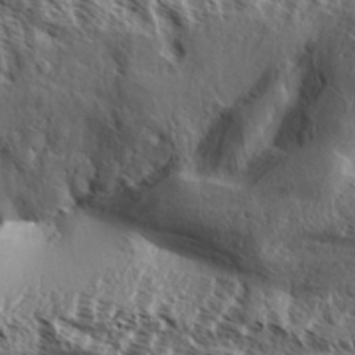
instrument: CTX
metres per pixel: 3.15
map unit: Aa
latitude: 31.6505
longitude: -137.9528
